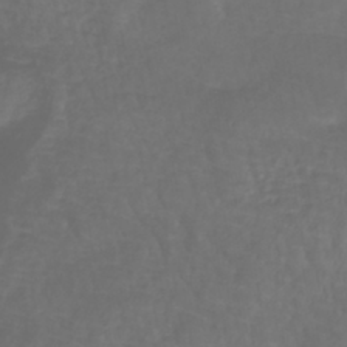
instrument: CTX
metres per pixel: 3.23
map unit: lHb
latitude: -42.6329
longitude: 65.9745
